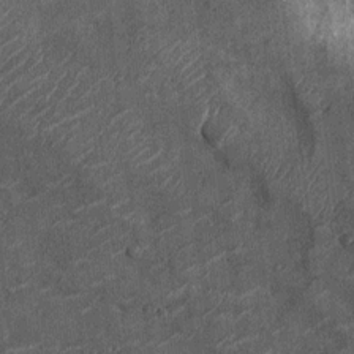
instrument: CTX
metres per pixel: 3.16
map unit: Ht
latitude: -12.2740
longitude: -21.3670
